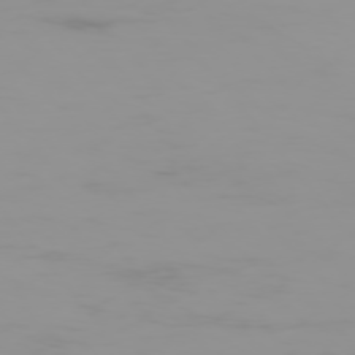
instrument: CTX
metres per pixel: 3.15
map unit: Hpe
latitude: -75.2754
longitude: -20.9892
